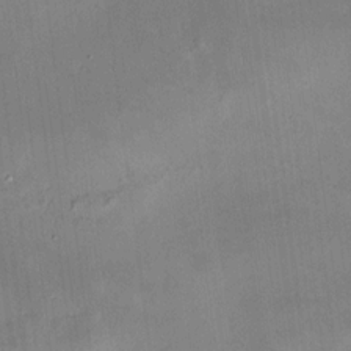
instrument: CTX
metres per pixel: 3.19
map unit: HNhu
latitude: 10.8569
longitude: 11.2376
